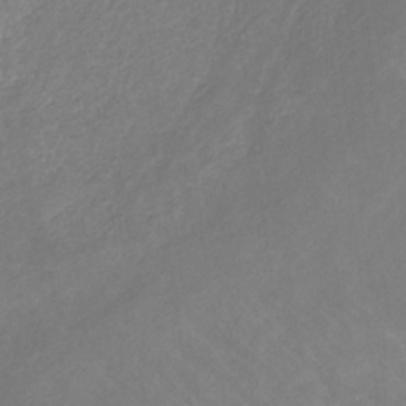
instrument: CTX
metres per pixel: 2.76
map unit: eHb
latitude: -31.3320
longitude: 68.4440
